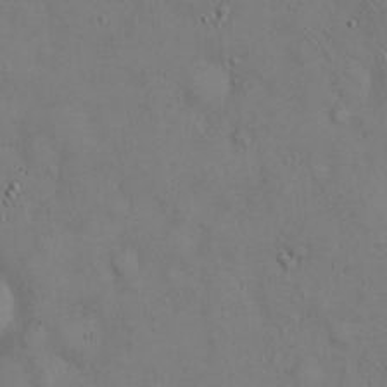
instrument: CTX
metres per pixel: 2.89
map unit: Hto
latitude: 14.4412
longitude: -59.8205
